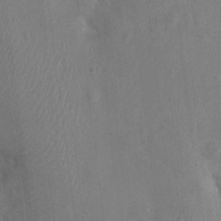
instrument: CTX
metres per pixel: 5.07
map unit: Nhu
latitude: 0.3656
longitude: -16.7057
